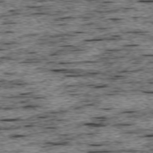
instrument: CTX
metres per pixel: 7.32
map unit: Ap
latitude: -75.4644
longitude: -92.3278
